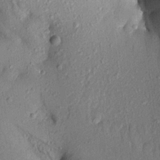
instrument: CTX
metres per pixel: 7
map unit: Aa
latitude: 16.0255
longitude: -147.2159
